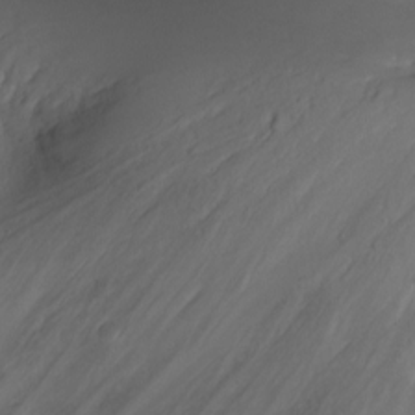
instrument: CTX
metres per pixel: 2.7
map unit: eHh
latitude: -6.0283
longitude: -77.9150
